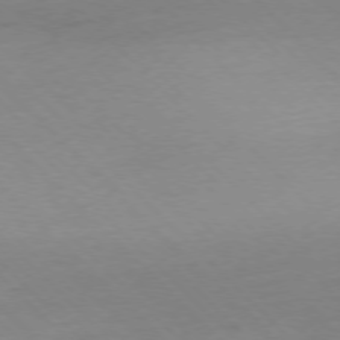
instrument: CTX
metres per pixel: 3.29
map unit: Ap
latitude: -77.4076
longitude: -63.5749
